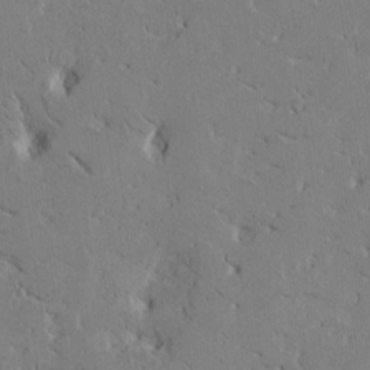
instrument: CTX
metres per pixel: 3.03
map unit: Htu
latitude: -1.6533
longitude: 175.6154
